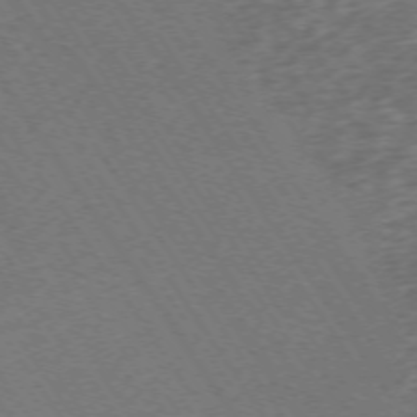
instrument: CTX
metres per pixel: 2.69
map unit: Ap
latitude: -73.2187
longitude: -70.6301
